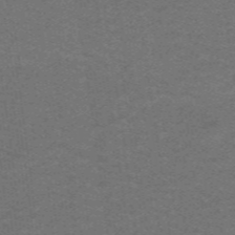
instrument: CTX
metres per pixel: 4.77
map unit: lHb
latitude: -42.7652
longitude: 54.1417
